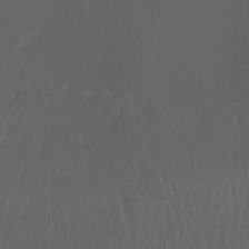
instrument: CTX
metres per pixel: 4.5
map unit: Nhu
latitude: -7.9367
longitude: -81.4804
